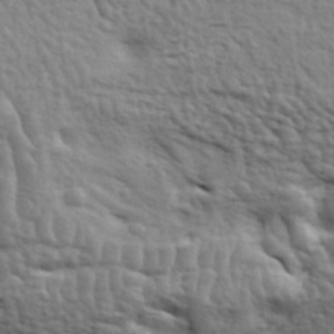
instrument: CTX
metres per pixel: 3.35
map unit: eHh
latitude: 36.8002
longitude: -81.7639
